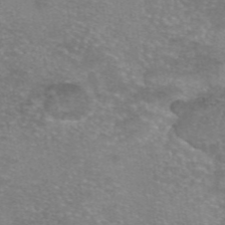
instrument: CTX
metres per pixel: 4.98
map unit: eAb
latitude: 45.9339
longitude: 102.9542
